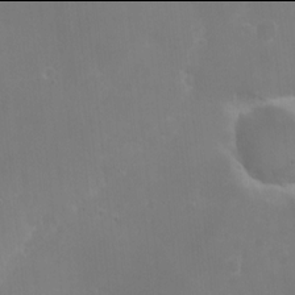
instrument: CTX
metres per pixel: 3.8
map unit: Nhe
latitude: -2.0094
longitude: -59.1025
